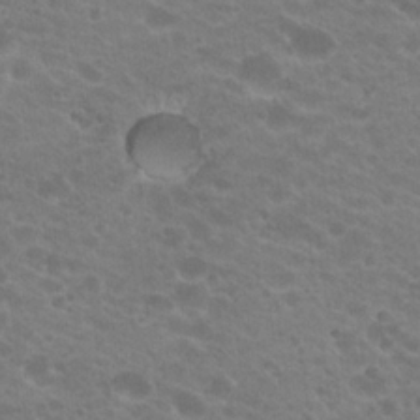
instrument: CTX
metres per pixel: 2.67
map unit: Hto
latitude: 20.5924
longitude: -38.2900
